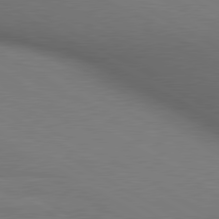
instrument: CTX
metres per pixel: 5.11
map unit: lApd
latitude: 80.4412
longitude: 136.0661
